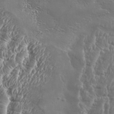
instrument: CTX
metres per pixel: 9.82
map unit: Aa
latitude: 34.4223
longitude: -134.6490
